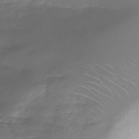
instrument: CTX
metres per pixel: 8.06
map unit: Nhe
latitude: -32.8975
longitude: -92.5168
